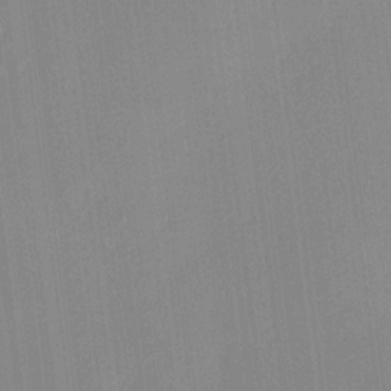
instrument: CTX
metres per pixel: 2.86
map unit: HNhu
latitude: 11.4427
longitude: 9.2565
